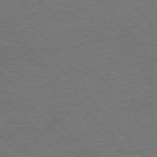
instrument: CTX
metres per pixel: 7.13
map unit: Ap
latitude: -76.6141
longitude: -95.4993
